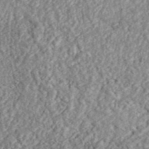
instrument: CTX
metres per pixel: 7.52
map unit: ANa
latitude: 46.1389
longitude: 50.7085
